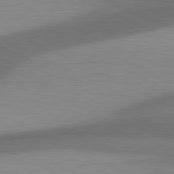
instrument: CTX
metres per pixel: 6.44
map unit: lApd
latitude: 81.3859
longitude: 139.2754
